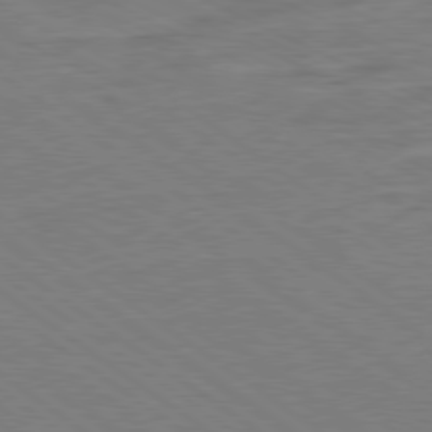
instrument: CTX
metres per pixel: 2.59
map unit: Ap
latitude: -80.6708
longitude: -75.1025
